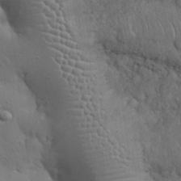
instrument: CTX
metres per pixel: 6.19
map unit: Nhu
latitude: 27.4427
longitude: -68.3090
